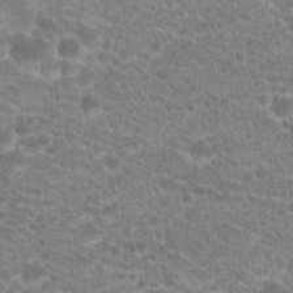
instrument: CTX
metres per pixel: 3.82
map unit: Hto
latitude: 20.5168
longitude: -38.9703
